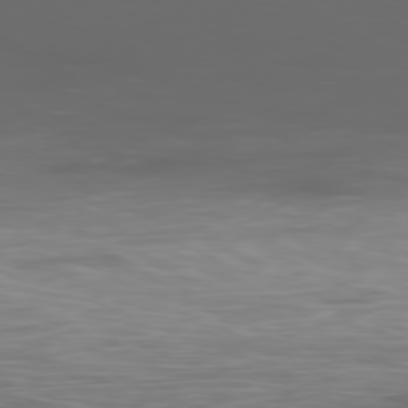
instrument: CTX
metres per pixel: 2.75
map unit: Ap
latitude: -79.9178
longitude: -73.2348
